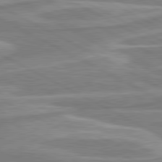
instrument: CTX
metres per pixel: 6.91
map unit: lApd
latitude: 80.5924
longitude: -174.1956
